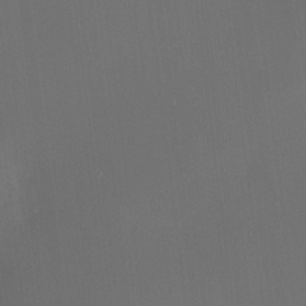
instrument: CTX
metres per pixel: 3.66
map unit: HNhu
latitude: 6.4034
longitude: 10.6330
